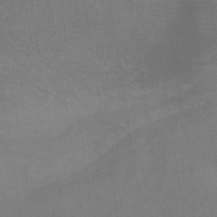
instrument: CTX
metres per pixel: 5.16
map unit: HNb
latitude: -45.0298
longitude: -45.4804
